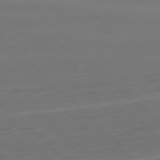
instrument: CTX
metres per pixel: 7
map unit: Ap
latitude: -79.6910
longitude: -55.2537
